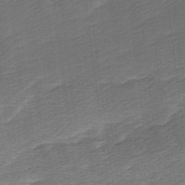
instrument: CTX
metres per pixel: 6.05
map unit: Ave
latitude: 9.6883
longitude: -106.8191
